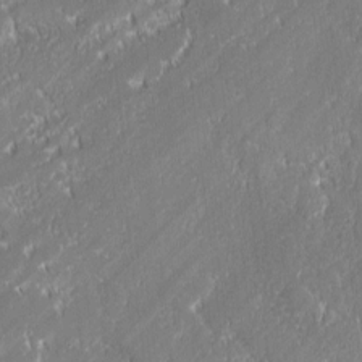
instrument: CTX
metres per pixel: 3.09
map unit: lAvf
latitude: 0.3656
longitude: -107.9150
